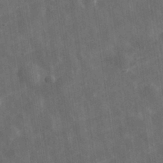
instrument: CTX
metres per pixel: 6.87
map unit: eHh
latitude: 31.9151
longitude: -78.1956
